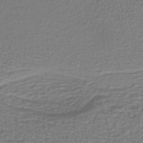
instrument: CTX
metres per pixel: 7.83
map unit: lHb
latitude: -39.2943
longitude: 58.9163
